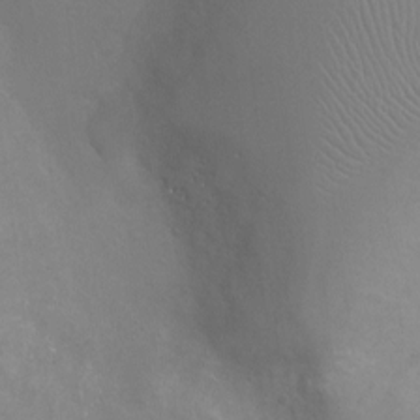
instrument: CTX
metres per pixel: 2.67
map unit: Ht
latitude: -4.0283
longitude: -17.8772
